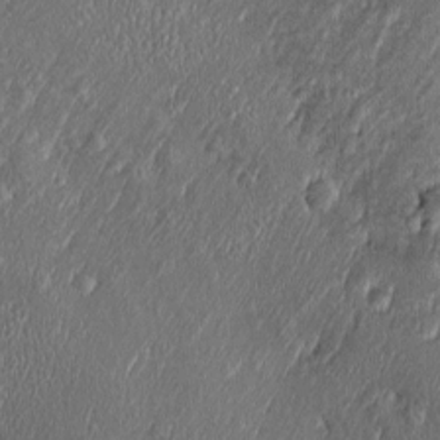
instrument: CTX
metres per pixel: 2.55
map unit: Htu
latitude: -6.8030
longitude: 158.4062
